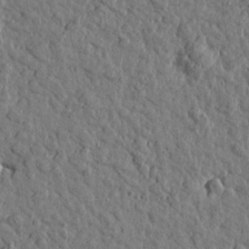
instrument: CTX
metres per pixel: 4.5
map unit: Htu
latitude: 0.2711
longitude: -178.8002
